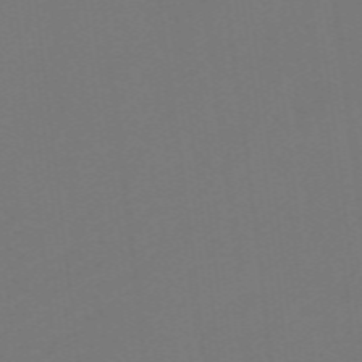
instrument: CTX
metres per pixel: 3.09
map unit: eHb
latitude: -49.7100
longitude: 83.8233
